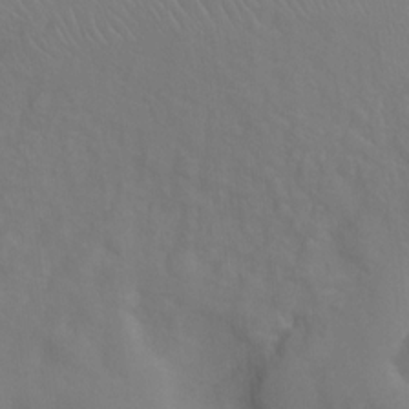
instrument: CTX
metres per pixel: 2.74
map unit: Ht
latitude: -2.3306
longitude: -33.6127
